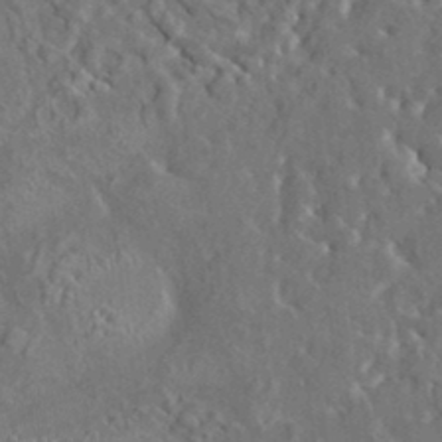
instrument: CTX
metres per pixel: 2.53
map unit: HNhu
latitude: 5.2159
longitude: 10.1606
